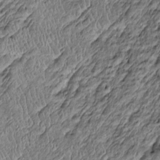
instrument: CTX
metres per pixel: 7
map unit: Htu
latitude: -7.3698
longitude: 156.9353
